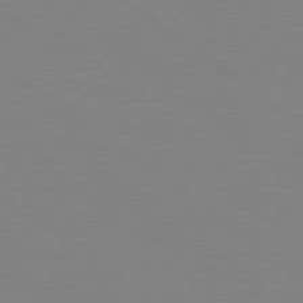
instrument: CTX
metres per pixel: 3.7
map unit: Hpe
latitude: 78.9514
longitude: -124.9324
